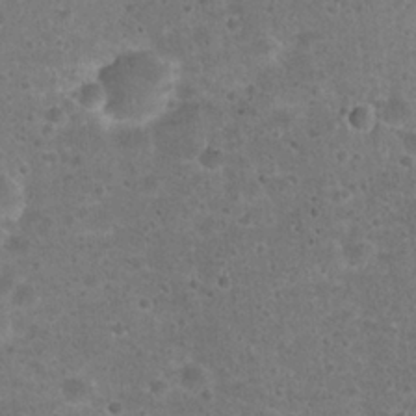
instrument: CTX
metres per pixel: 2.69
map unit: Hto
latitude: 22.5357
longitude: -48.1956
